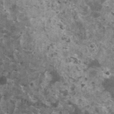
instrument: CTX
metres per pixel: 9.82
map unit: HNhu
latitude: 2.0822
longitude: 4.9919
